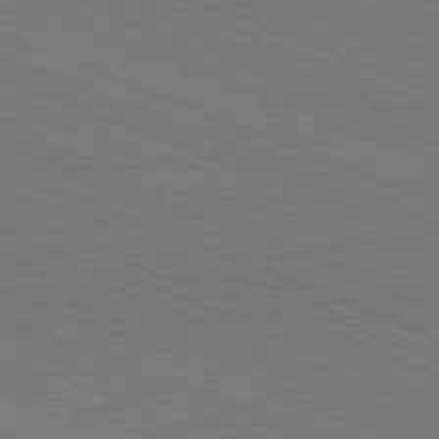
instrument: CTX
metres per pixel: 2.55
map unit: Ap
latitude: -81.1431
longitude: -75.2159
